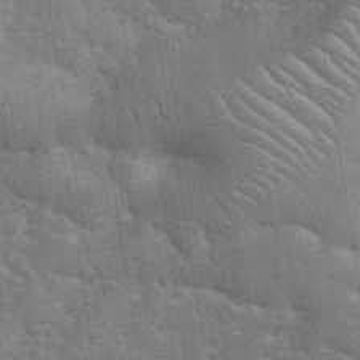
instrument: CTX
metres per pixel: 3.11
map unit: eHh
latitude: 35.6694
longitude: -65.7261
